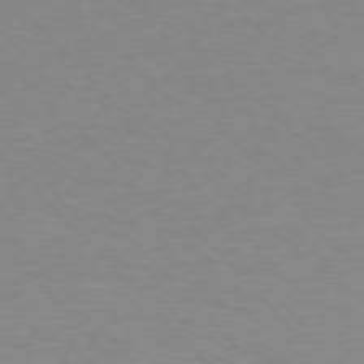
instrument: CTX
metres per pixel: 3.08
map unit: Ap
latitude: -77.3510
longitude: -83.4615
